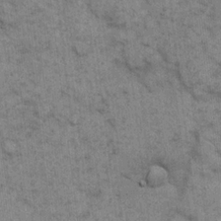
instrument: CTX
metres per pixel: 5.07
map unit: eHh
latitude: 15.1593
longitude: -65.4426
